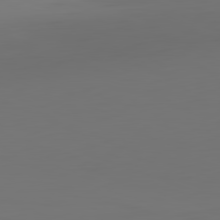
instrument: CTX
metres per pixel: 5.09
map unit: Hpe
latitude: -82.5007
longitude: 8.9731
